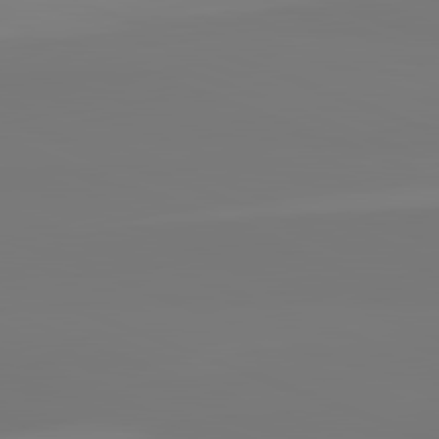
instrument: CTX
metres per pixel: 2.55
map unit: lApd
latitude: 82.4601
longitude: 155.3510
